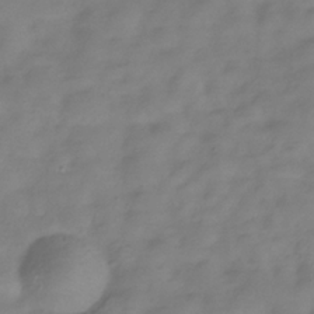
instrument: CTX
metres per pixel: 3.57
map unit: Hve
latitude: -33.8612
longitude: 91.7856
